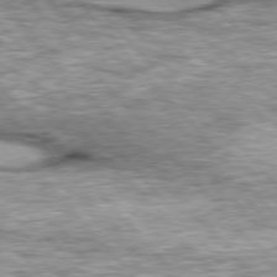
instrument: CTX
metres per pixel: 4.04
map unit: lApd
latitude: 76.8947
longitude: -49.2159
